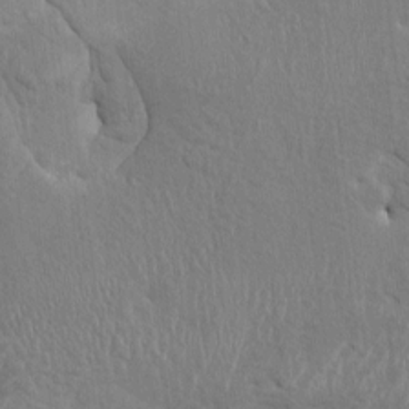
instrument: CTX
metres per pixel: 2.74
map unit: HNhu
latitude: 3.1592
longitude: -6.9136
